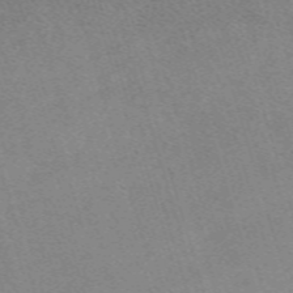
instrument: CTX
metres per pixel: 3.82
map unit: eHh
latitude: -62.1983
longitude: 49.3510
